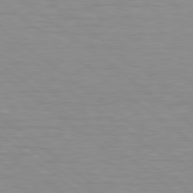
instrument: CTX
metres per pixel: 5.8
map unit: lApd
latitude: 79.1781
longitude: -89.3860
